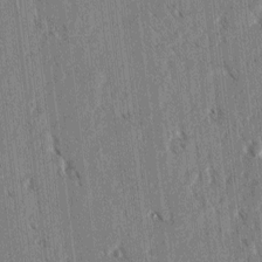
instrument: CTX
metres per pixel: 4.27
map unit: lAvf
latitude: 3.4804
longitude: -105.6316
